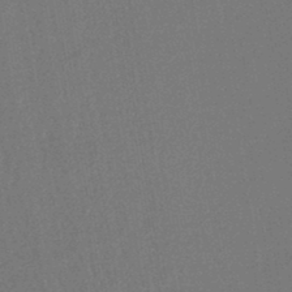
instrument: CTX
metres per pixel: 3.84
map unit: lHb
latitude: -44.4818
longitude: 64.7652
